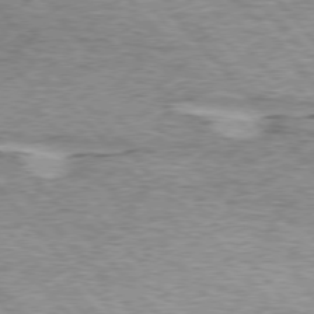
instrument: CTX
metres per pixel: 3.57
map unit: lApd
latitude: 75.5371
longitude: -77.7827
